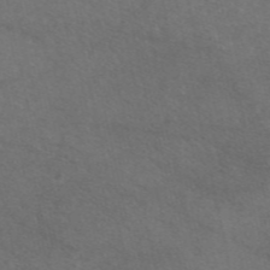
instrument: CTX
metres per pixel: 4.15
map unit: eAb
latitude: 47.5560
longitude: 112.7085
